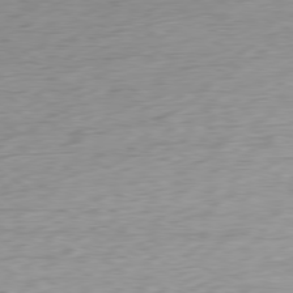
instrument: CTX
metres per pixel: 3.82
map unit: Ap
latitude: -80.1417
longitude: -69.3860
